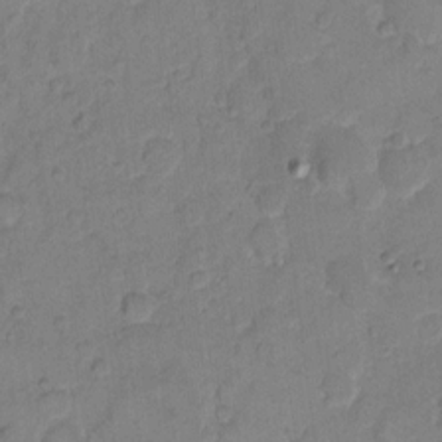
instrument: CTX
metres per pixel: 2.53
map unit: eHh
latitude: 10.7624
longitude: -64.3845
